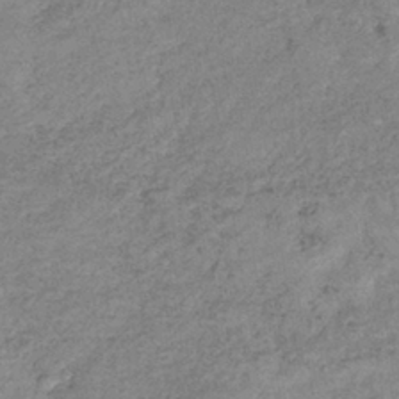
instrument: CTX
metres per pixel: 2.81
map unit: eHb
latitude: -38.7463
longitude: 80.1417
